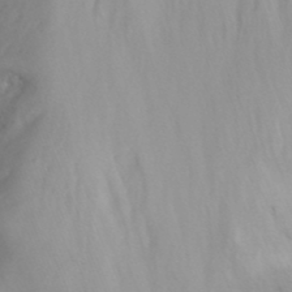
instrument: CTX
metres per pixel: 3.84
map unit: Nhu
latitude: -12.9920
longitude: -64.0822
